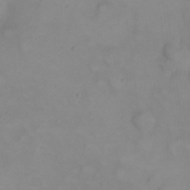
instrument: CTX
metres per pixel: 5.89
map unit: eHh
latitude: 22.3467
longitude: -61.6505
